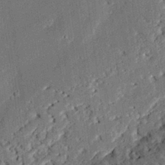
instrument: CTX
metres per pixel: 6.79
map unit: eHh
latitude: 27.6883
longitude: -81.8205
